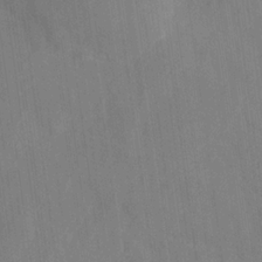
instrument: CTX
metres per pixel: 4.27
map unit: HNhu
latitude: -29.0864
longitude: 66.8597
